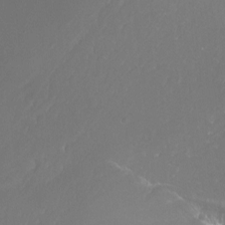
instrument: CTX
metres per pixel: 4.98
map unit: Nhu
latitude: -7.9367
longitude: -71.2726
